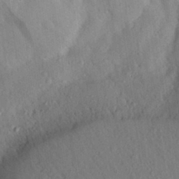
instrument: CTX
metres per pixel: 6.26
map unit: Aa
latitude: 28.7813
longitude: -145.9339
